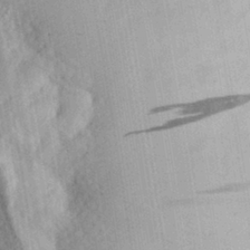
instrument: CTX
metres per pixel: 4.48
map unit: eHh
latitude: 30.4979
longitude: -74.3656
